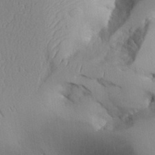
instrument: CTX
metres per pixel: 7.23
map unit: Aa
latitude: 24.9135
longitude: -129.1025
